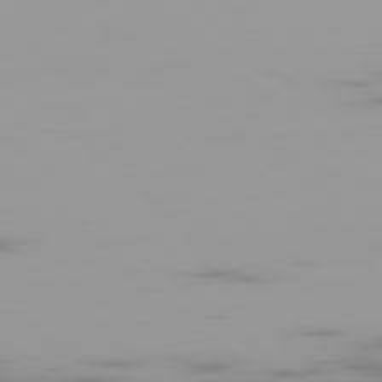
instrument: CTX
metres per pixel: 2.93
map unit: Ap
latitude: -79.5399
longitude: -69.6505
